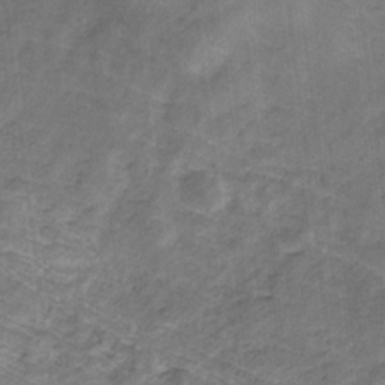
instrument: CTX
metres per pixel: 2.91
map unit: lHb
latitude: -31.4832
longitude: 66.1039
